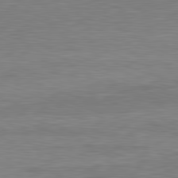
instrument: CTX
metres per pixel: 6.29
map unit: Ap
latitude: -82.0472
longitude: -79.0648
